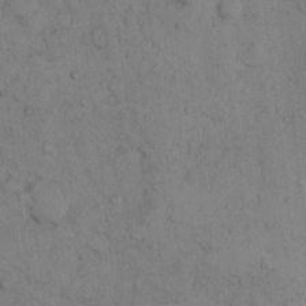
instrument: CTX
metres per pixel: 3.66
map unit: Hto
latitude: 7.5371
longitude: -60.2333
